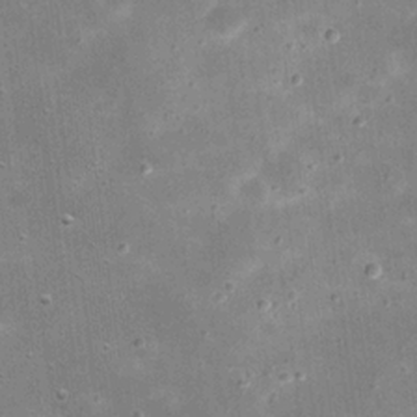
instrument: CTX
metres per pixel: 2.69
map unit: eHh
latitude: 21.2348
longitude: -66.8002
